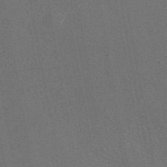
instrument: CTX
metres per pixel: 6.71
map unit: eAb
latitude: 47.5560
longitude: 116.9352
